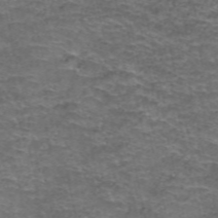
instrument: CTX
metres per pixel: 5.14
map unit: Hto
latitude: 38.3656
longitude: -41.2914
